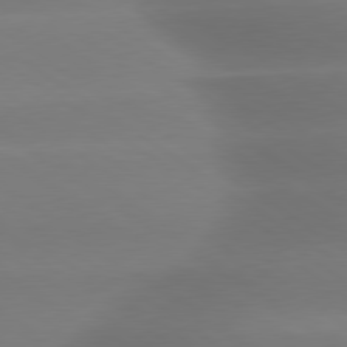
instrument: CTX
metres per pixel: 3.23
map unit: lApd
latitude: 79.6694
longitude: -134.5923
